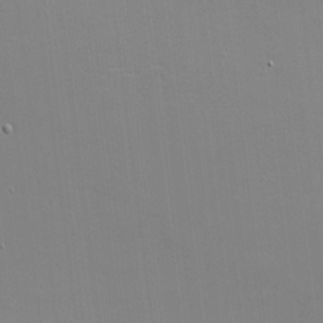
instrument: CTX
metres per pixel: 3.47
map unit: eHh
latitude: -3.2564
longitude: -80.4790
